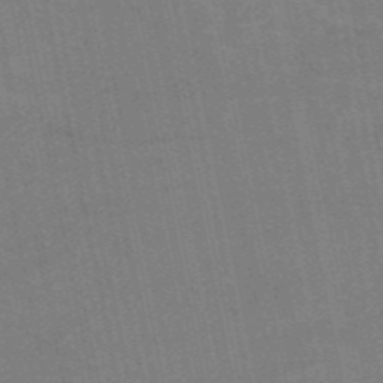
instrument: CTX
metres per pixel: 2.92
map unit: HNb
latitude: -53.0675
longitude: -46.6491
